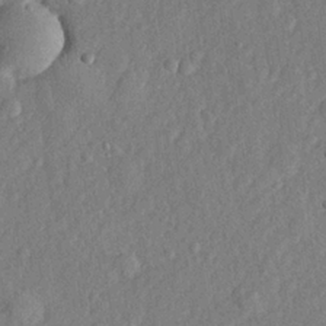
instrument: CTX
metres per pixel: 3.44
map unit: lHvf
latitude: 22.7813
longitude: 144.4440
